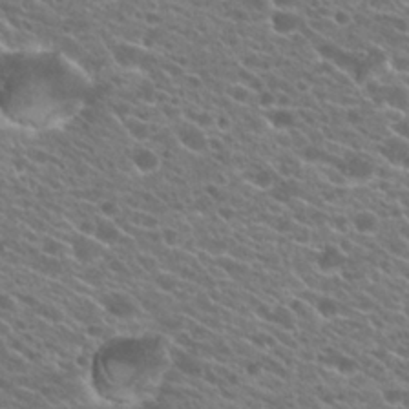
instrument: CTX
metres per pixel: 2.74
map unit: Hto
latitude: 22.9325
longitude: -37.8584
